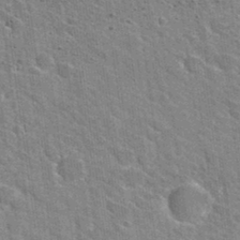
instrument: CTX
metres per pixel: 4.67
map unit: Hto
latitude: 31.2348
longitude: -44.5168
